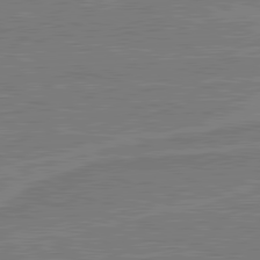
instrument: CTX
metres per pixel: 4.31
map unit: lApd
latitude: 80.9136
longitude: 168.6329
